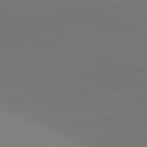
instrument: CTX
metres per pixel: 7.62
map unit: lApd
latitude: 81.7072
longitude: 144.5196
